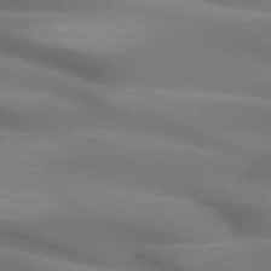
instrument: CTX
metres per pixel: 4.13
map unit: lApd
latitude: 72.9325
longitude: -52.3090
